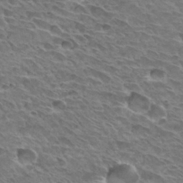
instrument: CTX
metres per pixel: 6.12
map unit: Hto
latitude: 30.4223
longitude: -41.9339
